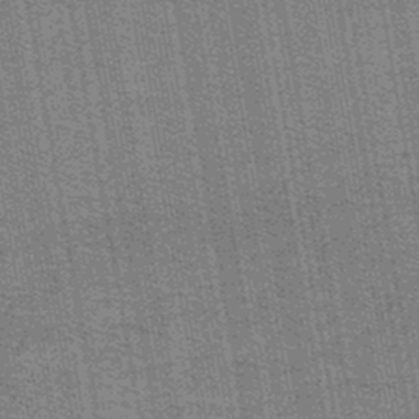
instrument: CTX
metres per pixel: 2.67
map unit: lHb
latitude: -44.6707
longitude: 57.8044
